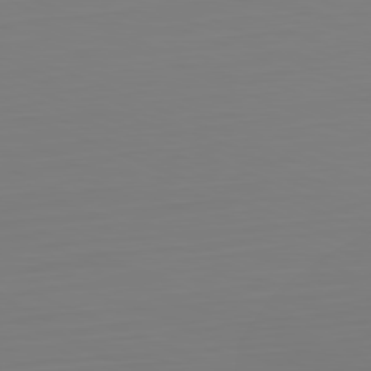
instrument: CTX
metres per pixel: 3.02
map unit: Hpe
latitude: -82.1417
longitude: 6.9541
